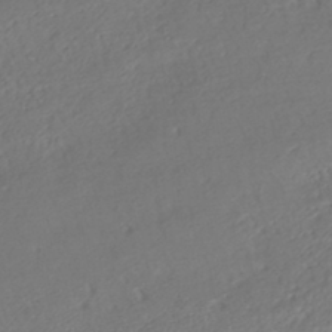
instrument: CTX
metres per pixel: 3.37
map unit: lHb
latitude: -42.6329
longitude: 70.4251
